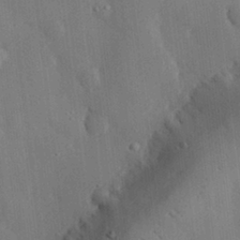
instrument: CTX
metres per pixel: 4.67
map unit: eHh
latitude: 29.5749
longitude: -80.6113
